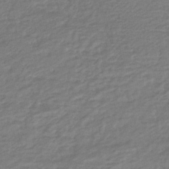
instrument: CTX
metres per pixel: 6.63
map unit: HNhu
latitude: -45.3321
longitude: 98.0850
